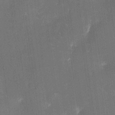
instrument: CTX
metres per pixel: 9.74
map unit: eHh
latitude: 4.0633
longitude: -69.4804
